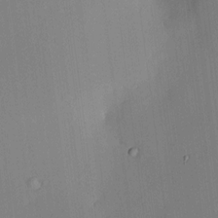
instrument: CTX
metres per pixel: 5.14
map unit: HNhu
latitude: 10.3090
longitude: 16.0094
